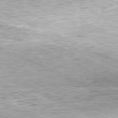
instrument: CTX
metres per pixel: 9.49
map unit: Hpe
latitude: -81.8234
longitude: 10.6708
